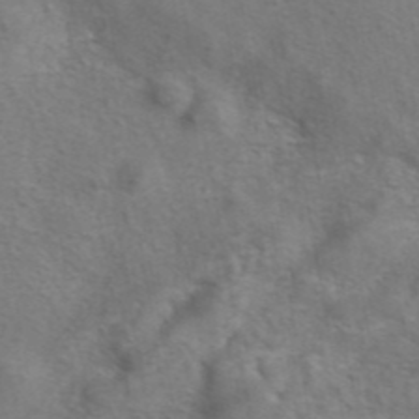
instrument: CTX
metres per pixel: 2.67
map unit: eAb
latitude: 42.1011
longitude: 104.6329
